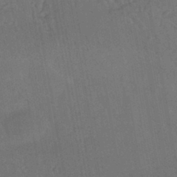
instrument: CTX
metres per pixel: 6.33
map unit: HNhu
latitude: -44.3873
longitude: 92.2550
